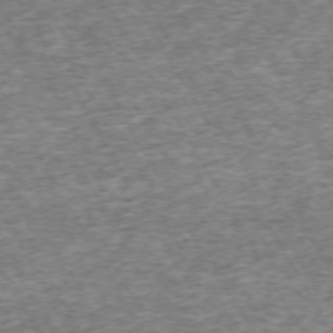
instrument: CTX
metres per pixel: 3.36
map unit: Hpe
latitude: -71.5021
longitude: 13.7100
